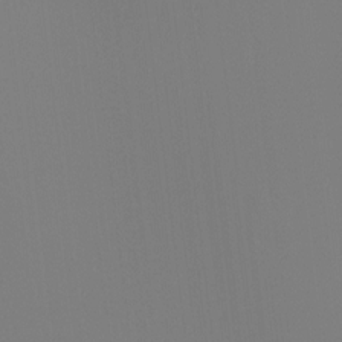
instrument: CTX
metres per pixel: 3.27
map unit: Hto
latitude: -8.6896
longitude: -46.3657
